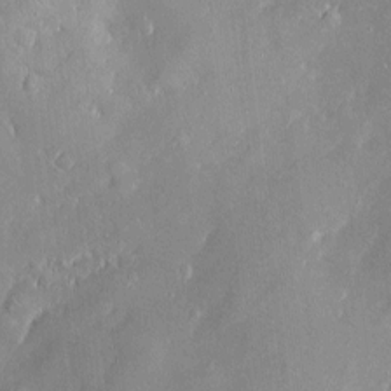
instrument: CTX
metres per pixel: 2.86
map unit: Htu
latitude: -5.9556
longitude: 158.2739
